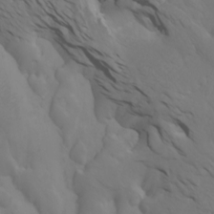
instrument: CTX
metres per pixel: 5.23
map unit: Htu
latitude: -7.3698
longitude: -70.2333
